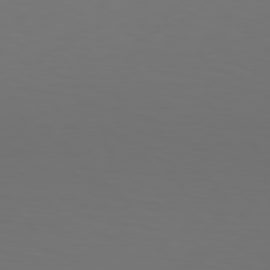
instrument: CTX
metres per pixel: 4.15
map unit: Hpe
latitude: 77.0647
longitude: -133.7072
